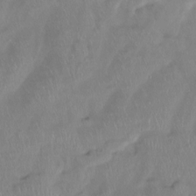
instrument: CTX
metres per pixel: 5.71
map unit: Ht
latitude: -15.0676
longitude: -44.6490
